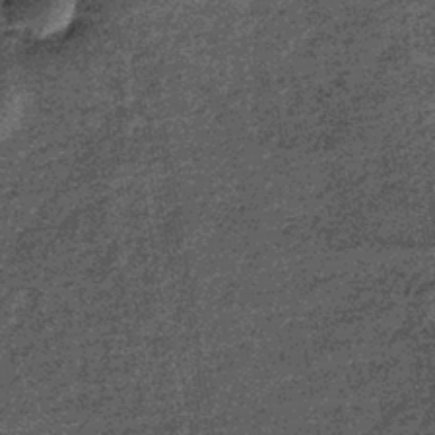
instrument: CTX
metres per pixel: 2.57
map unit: lHb
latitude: -39.3509
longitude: 66.1606
